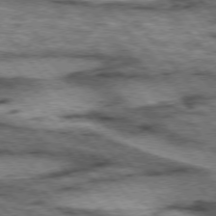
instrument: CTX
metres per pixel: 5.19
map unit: lApd
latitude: 75.5560
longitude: -49.5182
